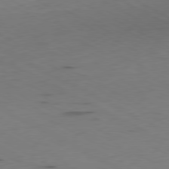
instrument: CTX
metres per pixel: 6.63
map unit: Ap
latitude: -80.9542
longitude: -70.7813
